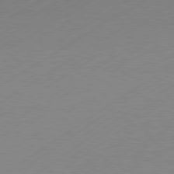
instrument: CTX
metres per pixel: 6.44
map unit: Hpe
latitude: -81.5021
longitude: 14.5763
